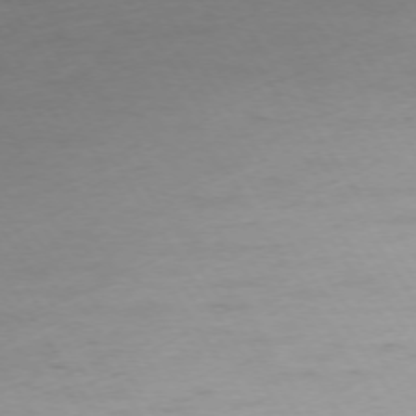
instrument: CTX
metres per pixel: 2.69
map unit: Ap
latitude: -75.0676
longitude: -68.1578
